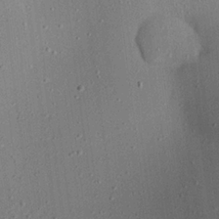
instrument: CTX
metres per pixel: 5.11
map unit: Aa
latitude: 22.0255
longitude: -143.5560
